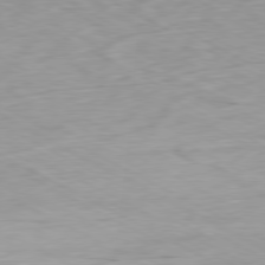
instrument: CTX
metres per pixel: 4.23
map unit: Ap
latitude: -80.5196
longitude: -70.1011
